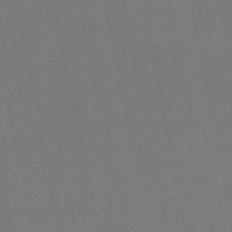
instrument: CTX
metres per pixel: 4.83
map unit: eHb
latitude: -50.5763
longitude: 69.4643
